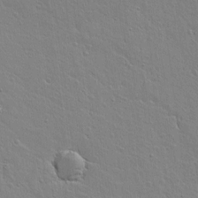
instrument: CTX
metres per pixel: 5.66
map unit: lAvf
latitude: 15.5749
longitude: -125.1970
